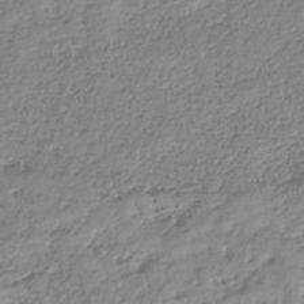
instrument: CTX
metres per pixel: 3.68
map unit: HNhu
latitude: -36.8219
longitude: 32.4818
